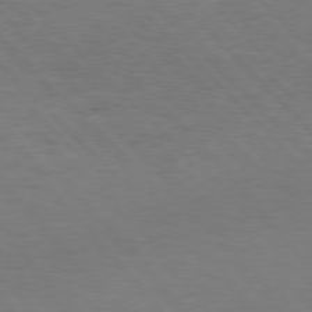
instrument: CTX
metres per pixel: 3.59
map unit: Hpe
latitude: 75.9906
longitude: -131.8962
